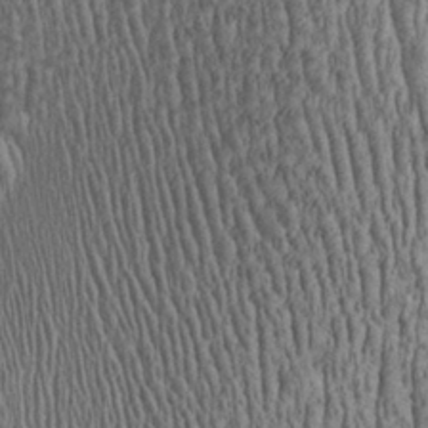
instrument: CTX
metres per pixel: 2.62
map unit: Aa
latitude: 28.3278
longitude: -136.3090
